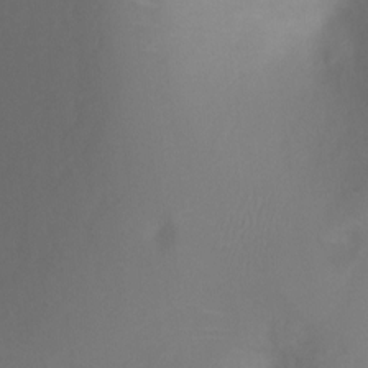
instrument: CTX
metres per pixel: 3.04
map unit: Ht
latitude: -0.6897
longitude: -35.2159
